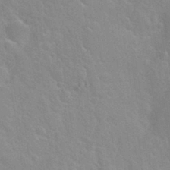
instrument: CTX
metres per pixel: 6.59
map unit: Nhu
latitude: 30.4223
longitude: -51.9528
